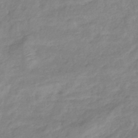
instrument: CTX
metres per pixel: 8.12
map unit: eHb
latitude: -40.5951
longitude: 81.5966
